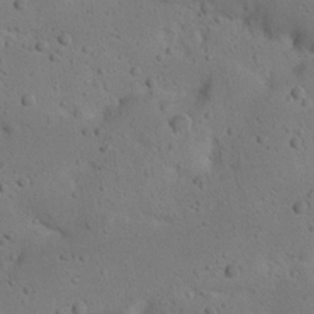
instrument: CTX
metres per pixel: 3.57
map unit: Nhu
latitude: 22.5735
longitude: -72.5735
